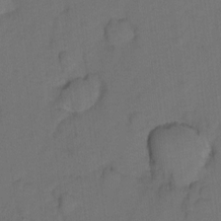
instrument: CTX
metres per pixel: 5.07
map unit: Hto
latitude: 5.1214
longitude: -32.6490
